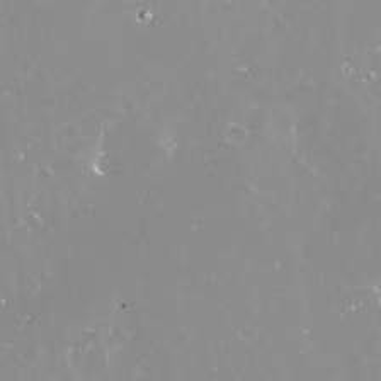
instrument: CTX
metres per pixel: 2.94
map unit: Nve
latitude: -18.5007
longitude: -59.8961
